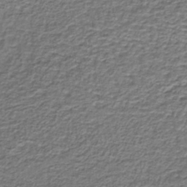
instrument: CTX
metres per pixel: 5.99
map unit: lHb
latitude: -39.8800
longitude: 61.3321
